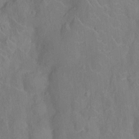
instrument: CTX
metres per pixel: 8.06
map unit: Nhu
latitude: -13.3510
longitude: -24.4223
